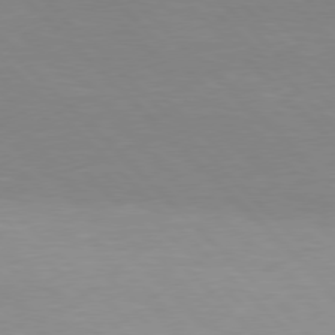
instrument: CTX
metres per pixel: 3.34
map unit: Hpe
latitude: 77.0269
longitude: -125.7071
